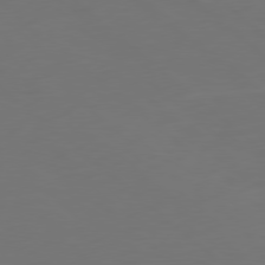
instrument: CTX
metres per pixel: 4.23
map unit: Ap
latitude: -79.5966
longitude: -61.5938
